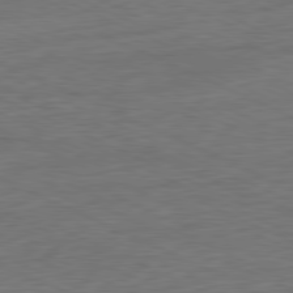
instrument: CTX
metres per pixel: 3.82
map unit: Ap
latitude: -81.6155
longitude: -75.5371
